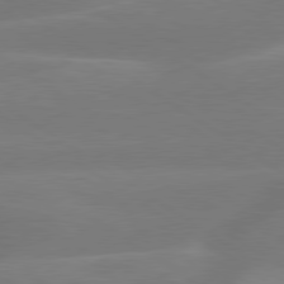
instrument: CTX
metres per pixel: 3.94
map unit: lApd
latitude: 79.8395
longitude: -142.5168
